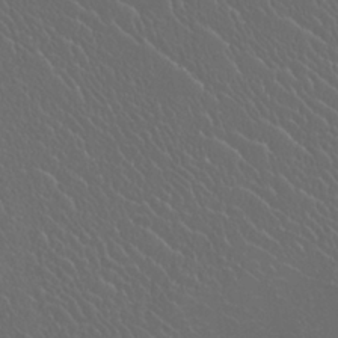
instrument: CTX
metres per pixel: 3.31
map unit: Htu
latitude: -11.8044
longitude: -73.1592
